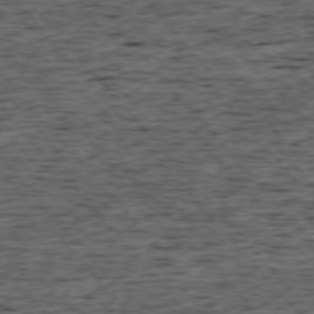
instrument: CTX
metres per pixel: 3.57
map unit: Ap
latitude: -75.9745
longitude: -92.1389
